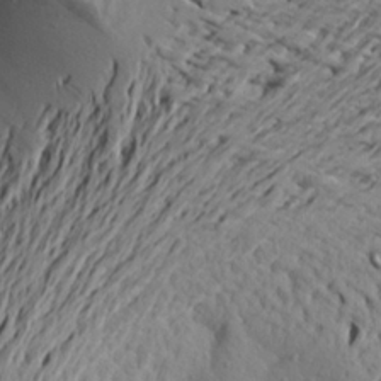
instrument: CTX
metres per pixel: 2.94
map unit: Aa
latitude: 20.1389
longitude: -148.6491
